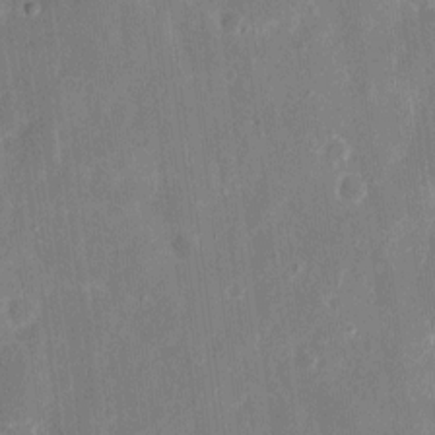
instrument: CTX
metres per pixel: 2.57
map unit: eHh
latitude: 8.3467
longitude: -69.8206
